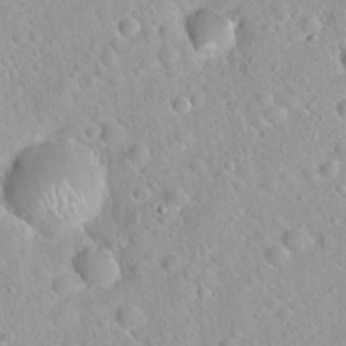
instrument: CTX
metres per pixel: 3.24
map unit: Hto
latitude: 21.2915
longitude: -52.8758
